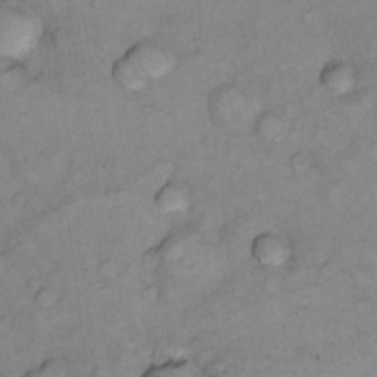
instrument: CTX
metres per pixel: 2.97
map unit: Nhu
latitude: 13.3482
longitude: -28.8380
